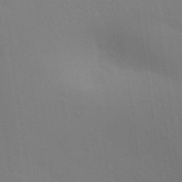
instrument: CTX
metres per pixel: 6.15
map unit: Aa
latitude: 28.6301
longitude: -144.4979
